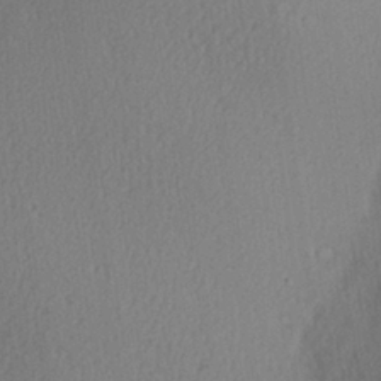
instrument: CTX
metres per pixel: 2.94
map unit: Aa
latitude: 27.8583
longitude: -137.2537
